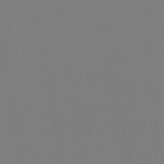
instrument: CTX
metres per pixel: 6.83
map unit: eHb
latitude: -49.4833
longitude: 67.4265
